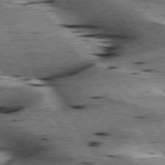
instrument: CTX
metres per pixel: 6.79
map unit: lApd
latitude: 76.8191
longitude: -60.3656
